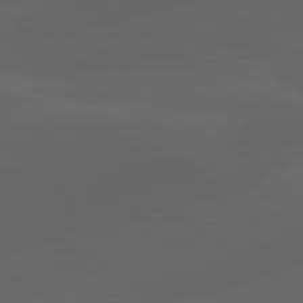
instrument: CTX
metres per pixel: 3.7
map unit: lApd
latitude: 80.6301
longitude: -85.8961
